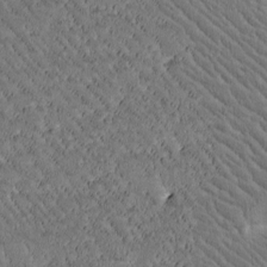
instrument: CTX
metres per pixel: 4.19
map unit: Htu
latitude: -2.2550
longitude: 176.3873
